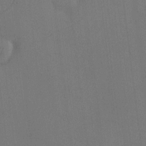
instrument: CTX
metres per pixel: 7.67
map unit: eHh
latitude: -3.2753
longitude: 17.3888
